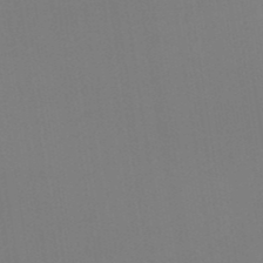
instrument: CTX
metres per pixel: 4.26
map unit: lHb
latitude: -49.1054
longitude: 67.5777
